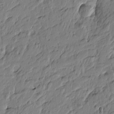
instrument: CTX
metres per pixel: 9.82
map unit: Htu
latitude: -5.0486
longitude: 179.1431
